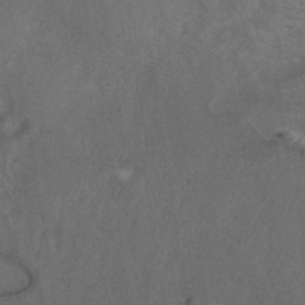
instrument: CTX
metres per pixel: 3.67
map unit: ANa
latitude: 40.2144
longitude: 29.5021
